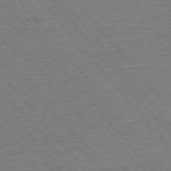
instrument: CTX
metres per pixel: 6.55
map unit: Ap
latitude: -76.5763
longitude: -96.2333
